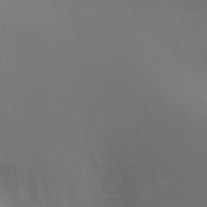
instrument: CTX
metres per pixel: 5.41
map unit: Ht
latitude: -8.7463
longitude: -28.4601
